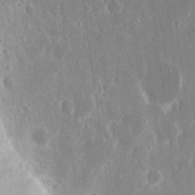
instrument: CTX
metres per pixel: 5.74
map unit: eHh
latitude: 15.2915
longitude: -71.0458
